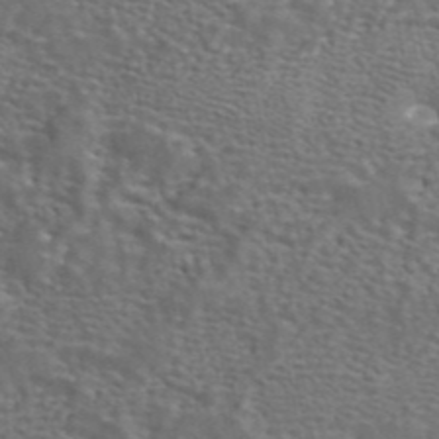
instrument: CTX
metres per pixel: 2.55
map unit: ANa
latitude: 44.1011
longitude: 25.1620
